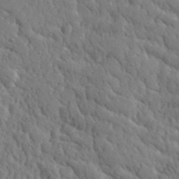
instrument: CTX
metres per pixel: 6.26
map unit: lHvf
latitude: 35.3481
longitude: -87.1025
